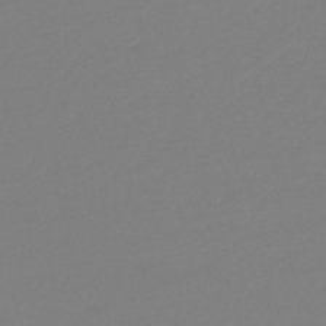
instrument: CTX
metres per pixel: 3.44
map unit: lHb
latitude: -45.1809
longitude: 64.0850
